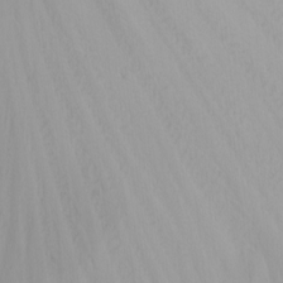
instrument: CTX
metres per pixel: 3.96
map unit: Nhu
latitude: -5.1242
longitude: -86.5168
